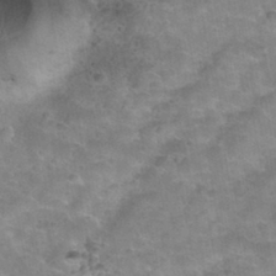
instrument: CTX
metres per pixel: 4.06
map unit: Nhu
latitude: 31.6505
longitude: -52.9136
